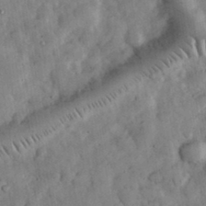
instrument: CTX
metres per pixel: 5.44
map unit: eHh
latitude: 34.2522
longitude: -69.5371
